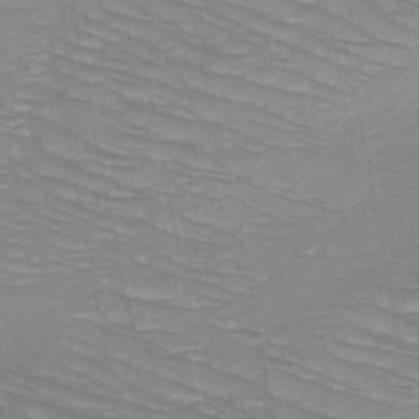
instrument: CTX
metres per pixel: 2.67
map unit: HNb
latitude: -49.5588
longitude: -50.0633
